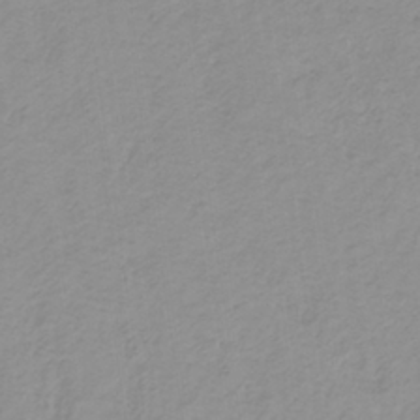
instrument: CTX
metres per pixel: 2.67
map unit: lHb
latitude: -31.8044
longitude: 64.8786
